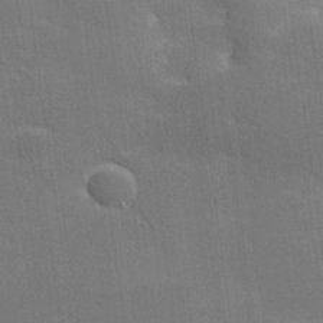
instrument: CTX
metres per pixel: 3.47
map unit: lHvf
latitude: 26.3278
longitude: 142.1794
